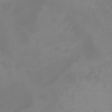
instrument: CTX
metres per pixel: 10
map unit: Htu
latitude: -4.7841
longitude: 137.2376
